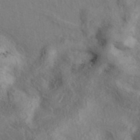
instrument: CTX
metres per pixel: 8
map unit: eAb
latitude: 39.9717
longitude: 112.1606
